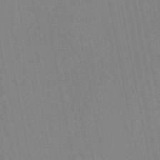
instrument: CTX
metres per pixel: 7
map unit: lHb
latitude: -48.5952
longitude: 66.9353
